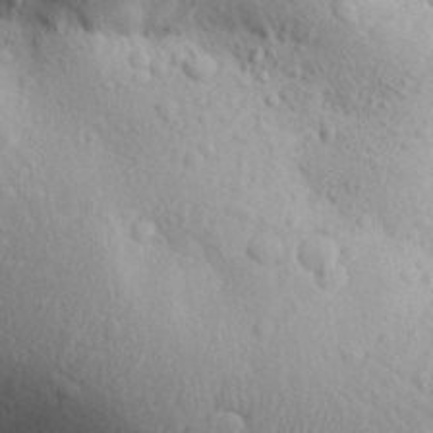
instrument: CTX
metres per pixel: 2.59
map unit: Aa
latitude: 27.8772
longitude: -148.8002
